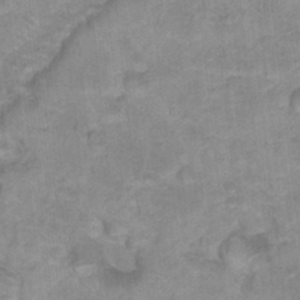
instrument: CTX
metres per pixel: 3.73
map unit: Hto
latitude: 17.8017
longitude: -35.0836
